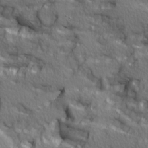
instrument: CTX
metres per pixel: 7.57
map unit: Ave
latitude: 11.6505
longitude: -101.7828
